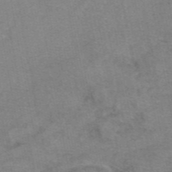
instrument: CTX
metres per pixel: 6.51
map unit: eAb
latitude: 48.0633
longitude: 103.9178
